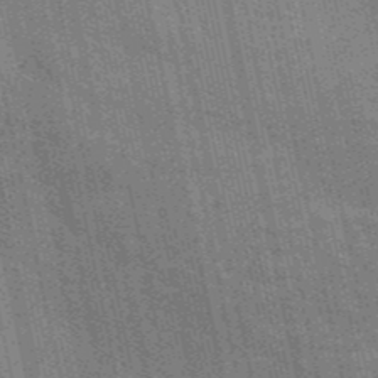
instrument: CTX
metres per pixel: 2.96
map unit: HNb
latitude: -52.7841
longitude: -38.5546
